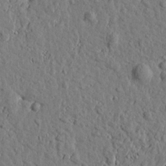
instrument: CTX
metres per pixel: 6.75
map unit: Htu
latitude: 0.6112
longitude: -178.9703
